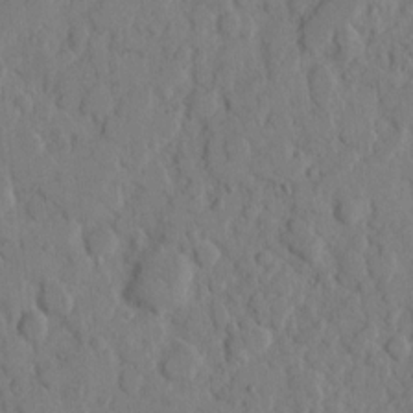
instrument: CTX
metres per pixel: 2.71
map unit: eHh
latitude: 8.7246
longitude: -64.7435
